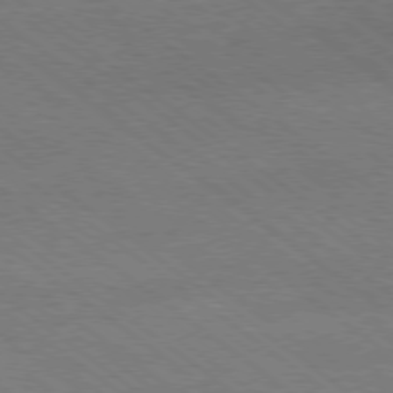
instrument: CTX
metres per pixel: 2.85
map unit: Ap
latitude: -79.1431
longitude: -83.3481
